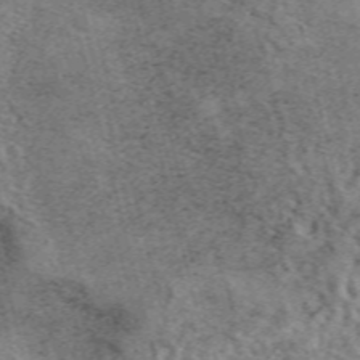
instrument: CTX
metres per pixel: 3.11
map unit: eAb
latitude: 44.0822
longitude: 111.4643
